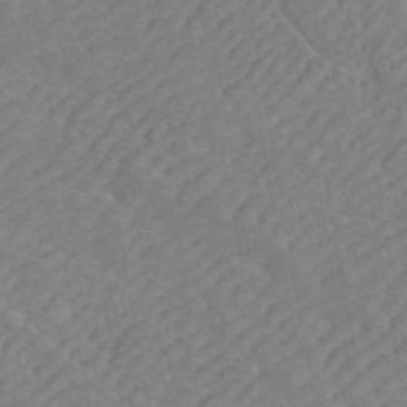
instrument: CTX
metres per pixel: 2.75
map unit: ANa
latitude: 43.0459
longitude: 16.9542
